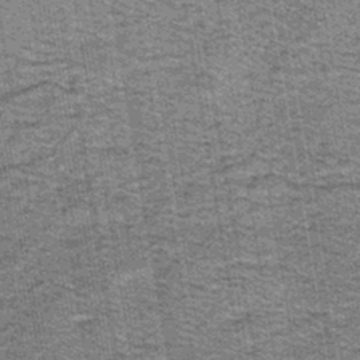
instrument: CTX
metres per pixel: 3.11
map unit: lHb
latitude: -43.4265
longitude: 54.5763
